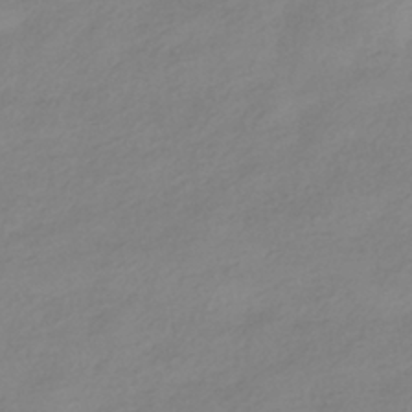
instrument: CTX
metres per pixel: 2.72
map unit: HNhu
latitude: -40.5763
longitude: 96.4818
